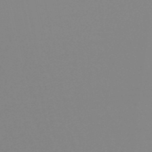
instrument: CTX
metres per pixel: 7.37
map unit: eHb
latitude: -50.2928
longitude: 73.6722
